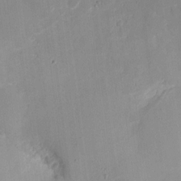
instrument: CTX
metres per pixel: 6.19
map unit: eHh
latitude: 9.3860
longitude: -71.2159
